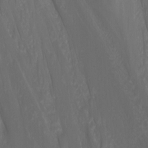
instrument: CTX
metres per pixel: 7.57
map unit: Nhu
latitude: -0.5196
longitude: -78.0822
